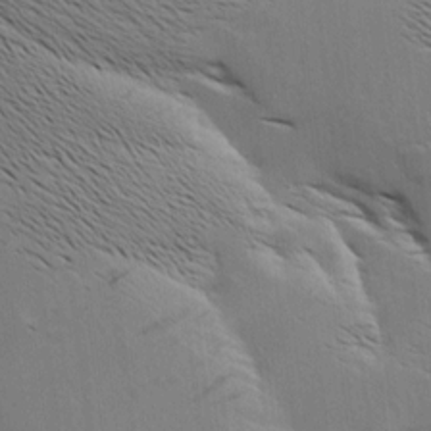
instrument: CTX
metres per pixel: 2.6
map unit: Aa
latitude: 9.2915
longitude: -142.2145
